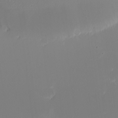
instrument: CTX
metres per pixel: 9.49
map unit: eHh
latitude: -5.3131
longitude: -86.4034
